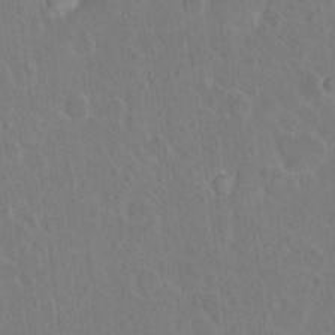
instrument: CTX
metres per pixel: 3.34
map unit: Hto
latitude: 17.3293
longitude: -39.9150
